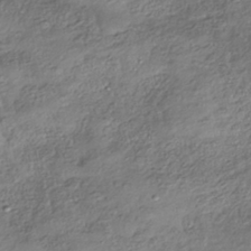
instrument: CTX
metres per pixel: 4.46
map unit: HNhu
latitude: -40.6896
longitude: 107.4833
